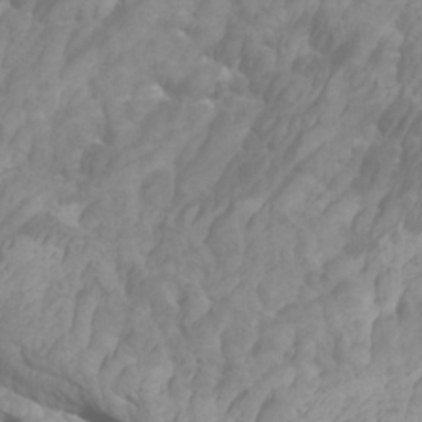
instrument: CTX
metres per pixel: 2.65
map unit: Htu
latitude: -6.0283
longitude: -76.2900
